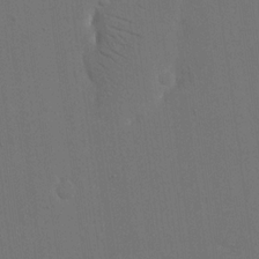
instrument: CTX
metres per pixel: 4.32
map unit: eHh
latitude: 18.7057
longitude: -67.4237
